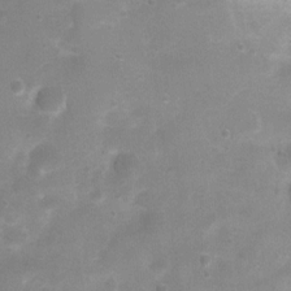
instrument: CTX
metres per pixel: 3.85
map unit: Ht
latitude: 4.7435
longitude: -21.2348
